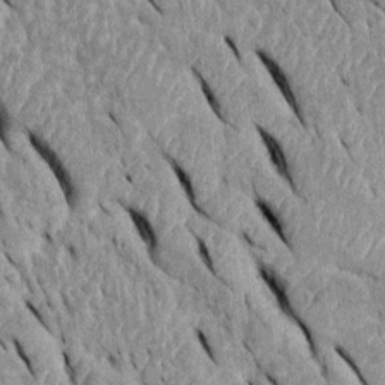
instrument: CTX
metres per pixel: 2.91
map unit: Htu
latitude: -0.0283
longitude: 149.0109
